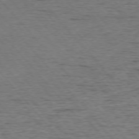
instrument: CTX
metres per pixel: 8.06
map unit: Ap
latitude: -76.1606
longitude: -95.4616
